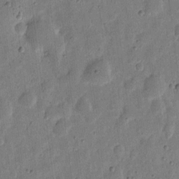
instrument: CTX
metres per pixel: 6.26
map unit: eHh
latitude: 7.4426
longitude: -71.4426
